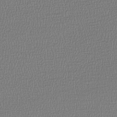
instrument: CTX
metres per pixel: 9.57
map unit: lHb
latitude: -41.4454
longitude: 70.1039
